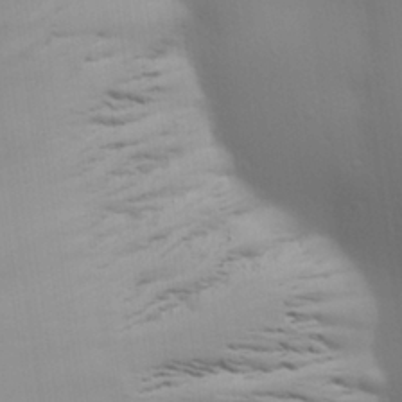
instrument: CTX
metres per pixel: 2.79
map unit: Aa
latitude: 27.4804
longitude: -138.9703
